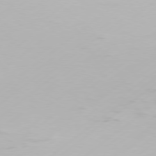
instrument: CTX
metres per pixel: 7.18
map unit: Hpe
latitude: 77.4426
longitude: -130.4412
